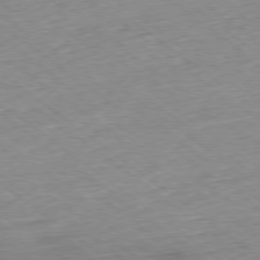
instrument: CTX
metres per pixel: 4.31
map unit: Hpe
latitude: -78.8408
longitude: 10.6896
